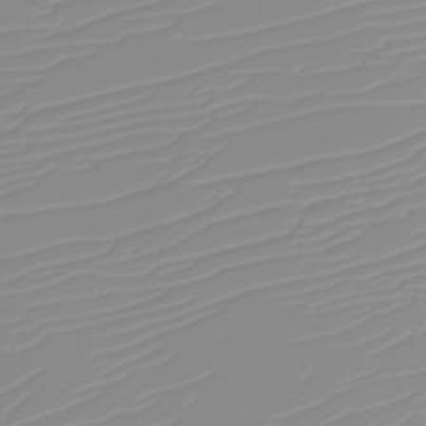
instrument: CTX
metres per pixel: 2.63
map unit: eHh
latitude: -6.0850
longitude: -84.9325
